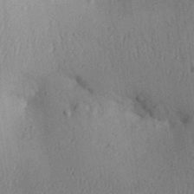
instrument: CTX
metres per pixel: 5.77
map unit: Aa
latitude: 30.7247
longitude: -146.8947
